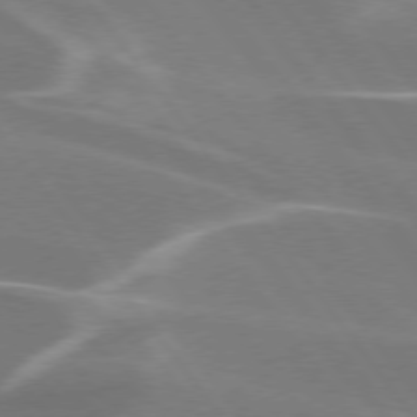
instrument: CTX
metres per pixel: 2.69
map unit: lApd
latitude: 75.5749
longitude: -62.2145
